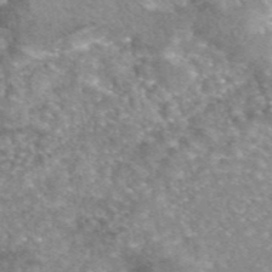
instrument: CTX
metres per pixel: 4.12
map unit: eAb
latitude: 45.4048
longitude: 105.1809
